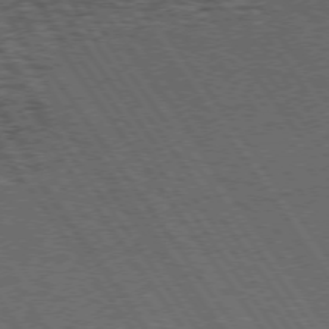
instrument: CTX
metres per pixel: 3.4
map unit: Hpe
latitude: 73.4427
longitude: -142.4412
